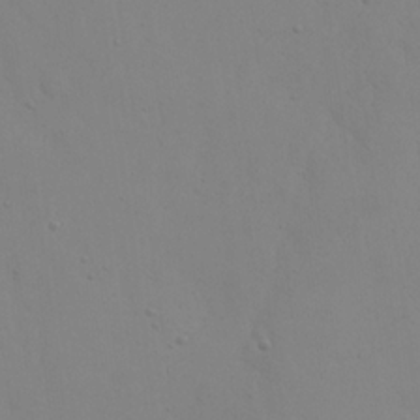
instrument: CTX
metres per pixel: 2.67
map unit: eHh
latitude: 23.4993
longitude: -65.4426
